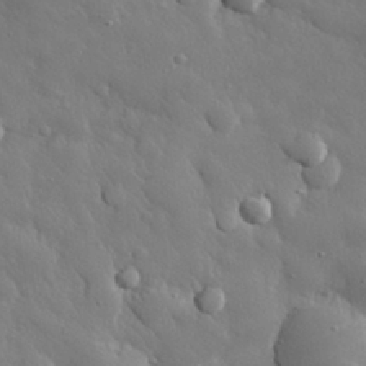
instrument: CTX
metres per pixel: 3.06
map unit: eHh
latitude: 29.9339
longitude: -78.5735
